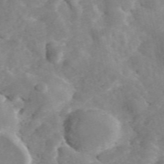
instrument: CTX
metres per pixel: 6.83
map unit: ANa
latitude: 41.6882
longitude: 34.1228
